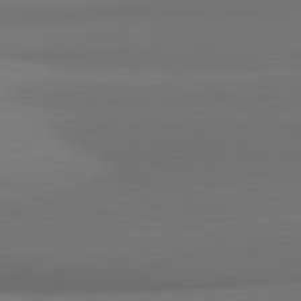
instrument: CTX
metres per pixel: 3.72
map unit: lApd
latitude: 81.5371
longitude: 155.1809
